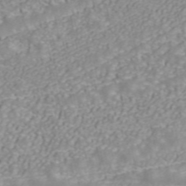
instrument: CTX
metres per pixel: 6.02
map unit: ANa
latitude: 40.5545
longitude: 34.5196
